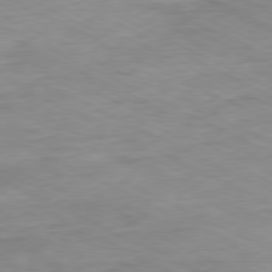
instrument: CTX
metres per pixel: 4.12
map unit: Ap
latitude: -80.4629
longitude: -75.4615
